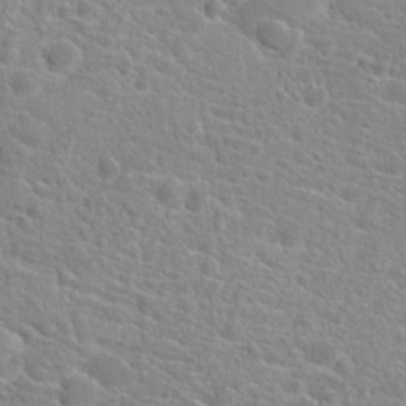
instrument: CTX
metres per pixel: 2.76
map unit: Hto
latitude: 20.1956
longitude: -39.3859
